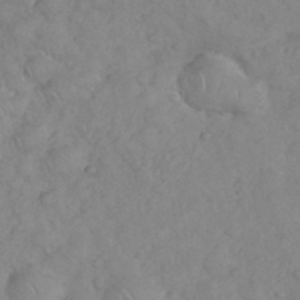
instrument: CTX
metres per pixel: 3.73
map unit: eHh
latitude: 35.6127
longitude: -63.1970
